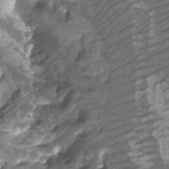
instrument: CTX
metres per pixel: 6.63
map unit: Htu
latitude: -11.1242
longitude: -73.8772
